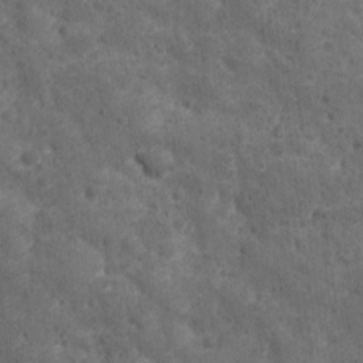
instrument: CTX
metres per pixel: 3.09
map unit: Ave
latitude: 10.7057
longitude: -105.8395
